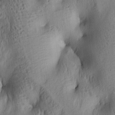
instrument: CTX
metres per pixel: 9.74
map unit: lAa
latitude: 6.1956
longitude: -114.6112
